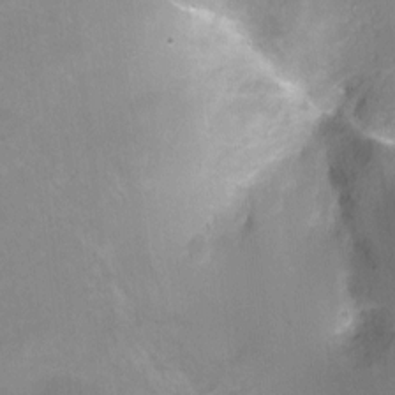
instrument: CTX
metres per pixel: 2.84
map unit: Ht
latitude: -9.5966
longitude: -28.4601
